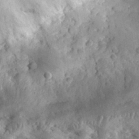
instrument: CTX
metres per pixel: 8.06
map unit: eHh
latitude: 30.8569
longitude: -75.7450
